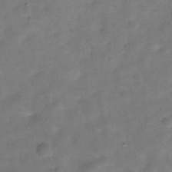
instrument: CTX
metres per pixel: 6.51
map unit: Hve
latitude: -30.6140
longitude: 92.5952
